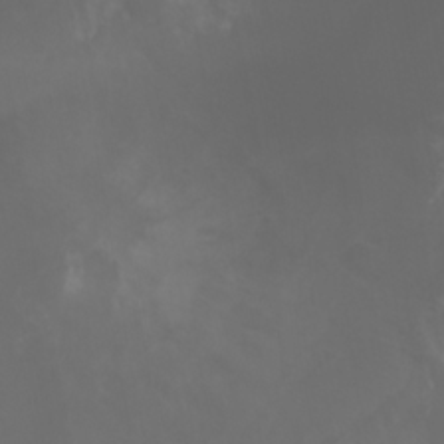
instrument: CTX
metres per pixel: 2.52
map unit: Ht
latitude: -0.9353
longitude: -46.1011
